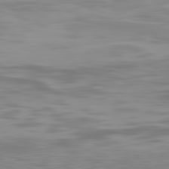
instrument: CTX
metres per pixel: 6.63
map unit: Hpe
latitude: 78.0633
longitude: -166.7813
